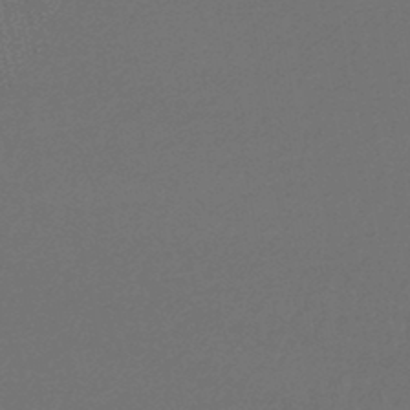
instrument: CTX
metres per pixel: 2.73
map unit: lHb
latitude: -45.1998
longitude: 74.7464
